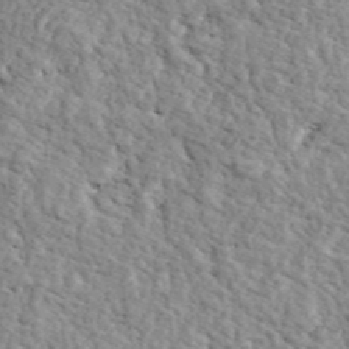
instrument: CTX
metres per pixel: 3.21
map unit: ANa
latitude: 43.8017
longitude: 45.8611
